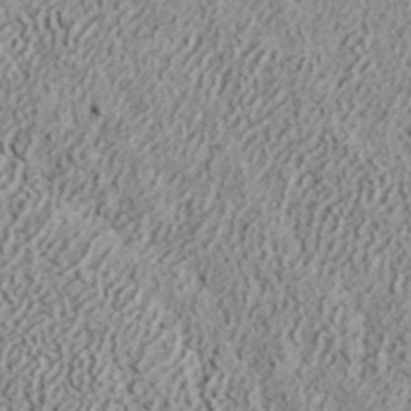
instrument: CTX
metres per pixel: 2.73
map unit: ANa
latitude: 41.3859
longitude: 30.5007
